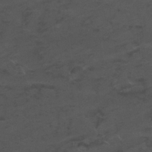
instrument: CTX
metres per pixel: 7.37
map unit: Nhu
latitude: 26.1011
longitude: -53.6694
